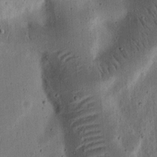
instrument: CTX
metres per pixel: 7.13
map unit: Ht
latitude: 14.3657
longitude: -74.6113
